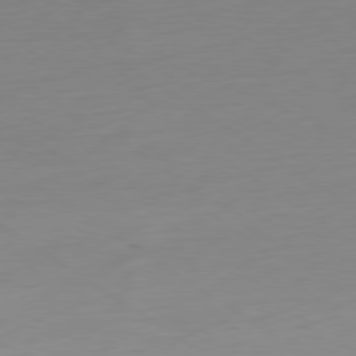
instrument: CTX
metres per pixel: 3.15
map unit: Ap
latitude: -79.6533
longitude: -57.6882
